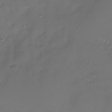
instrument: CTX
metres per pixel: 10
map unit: Nhu
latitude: -28.3873
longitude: -68.1011
